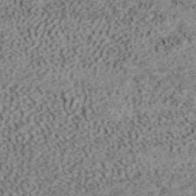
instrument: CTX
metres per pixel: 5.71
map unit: ANa
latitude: 41.8205
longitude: 51.8800
